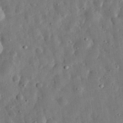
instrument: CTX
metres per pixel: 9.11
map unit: eHh
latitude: 32.1956
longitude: -76.7057
